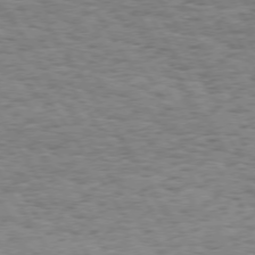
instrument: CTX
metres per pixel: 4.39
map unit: Hpe
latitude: 73.5560
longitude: -130.3657
